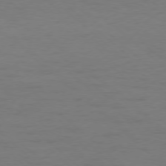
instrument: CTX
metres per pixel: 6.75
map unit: Hpe
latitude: -78.1605
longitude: -20.5546
